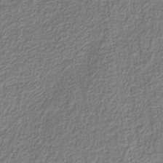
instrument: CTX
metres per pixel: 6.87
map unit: eAb
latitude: -38.7274
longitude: 52.4440
